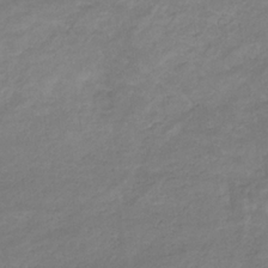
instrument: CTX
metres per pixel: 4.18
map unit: eHb
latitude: -32.0472
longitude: 68.2550
